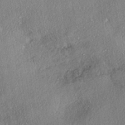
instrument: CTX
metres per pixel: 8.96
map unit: eHh
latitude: -41.5021
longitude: 121.3887
